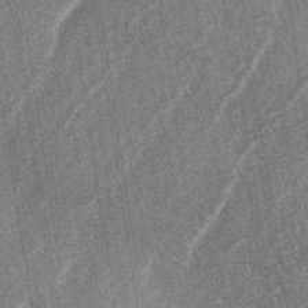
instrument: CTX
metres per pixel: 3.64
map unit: lAa
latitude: -3.9556
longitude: -129.5938
